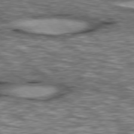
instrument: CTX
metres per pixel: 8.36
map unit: lApd
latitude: 76.8380
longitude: -49.6316
